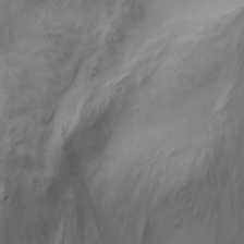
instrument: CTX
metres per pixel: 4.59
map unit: Nhu
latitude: -4.0283
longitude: -87.6127
